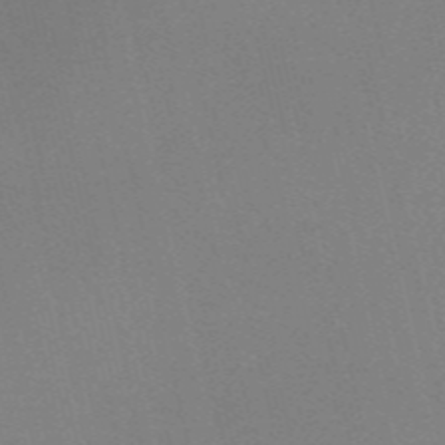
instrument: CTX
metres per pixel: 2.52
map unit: Nve
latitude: -57.9178
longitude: 62.8786
